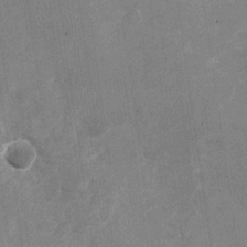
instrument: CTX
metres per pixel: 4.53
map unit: Nhu
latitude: -28.0094
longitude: -75.2915
